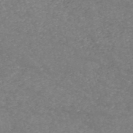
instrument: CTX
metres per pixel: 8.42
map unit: HNb
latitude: -54.2929
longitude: -38.0822
